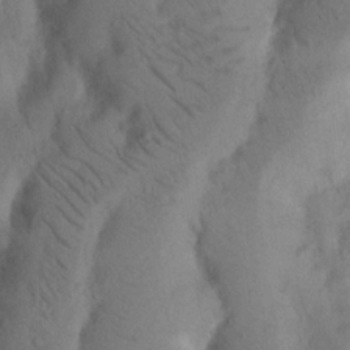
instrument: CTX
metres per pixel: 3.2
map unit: Nhu
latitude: 18.7624
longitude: -75.8961
